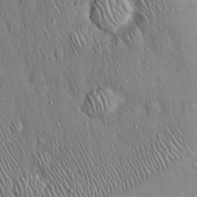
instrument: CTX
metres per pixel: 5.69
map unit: Hto
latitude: 16.5168
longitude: -58.6302
